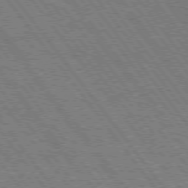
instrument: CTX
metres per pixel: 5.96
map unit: Hpe
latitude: 74.6491
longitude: -139.8205
